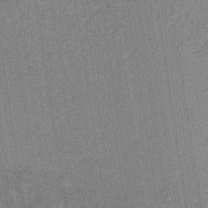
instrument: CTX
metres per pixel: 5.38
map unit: lHb
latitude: -35.4454
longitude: 63.9367
